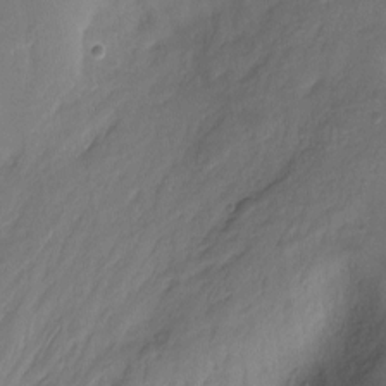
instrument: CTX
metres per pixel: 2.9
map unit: Nhu
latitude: -12.5952
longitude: -73.4238
